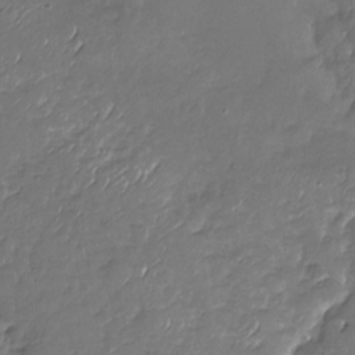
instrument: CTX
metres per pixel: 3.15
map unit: Nhu
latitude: -19.5777
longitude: -57.8772
